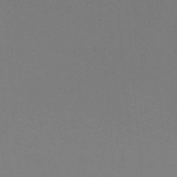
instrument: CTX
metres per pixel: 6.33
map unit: lHb
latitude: -48.2929
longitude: 64.0472
